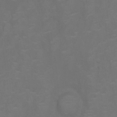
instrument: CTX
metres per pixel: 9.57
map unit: Nhu
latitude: -10.6519
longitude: -20.5924
